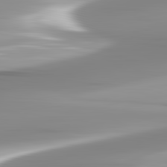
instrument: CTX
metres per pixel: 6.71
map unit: lApd
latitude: 82.8757
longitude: -139.3671
